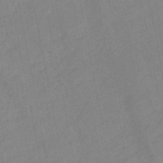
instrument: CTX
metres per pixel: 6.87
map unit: HNb
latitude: -52.1794
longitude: -50.1388
